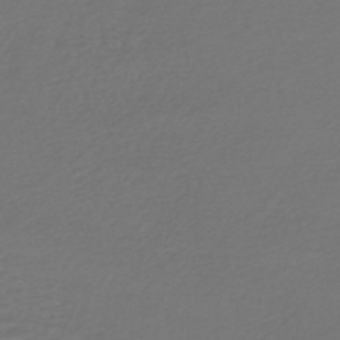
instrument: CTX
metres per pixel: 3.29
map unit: HNhu
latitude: -47.7666
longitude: 96.7085
